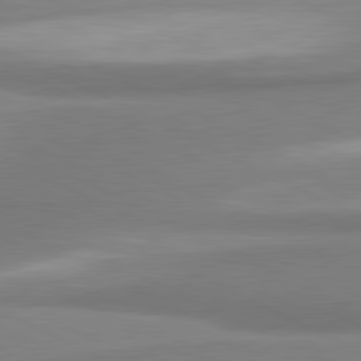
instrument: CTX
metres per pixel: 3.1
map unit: lApd
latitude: 81.1970
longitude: 167.3887
